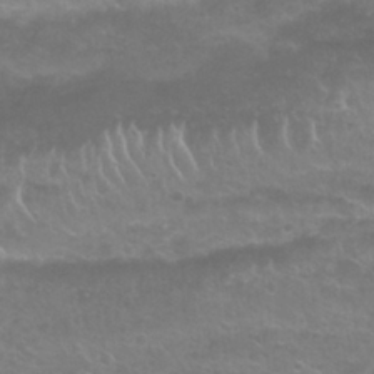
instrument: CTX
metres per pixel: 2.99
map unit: Nhu
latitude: 27.2537
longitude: -53.3293
